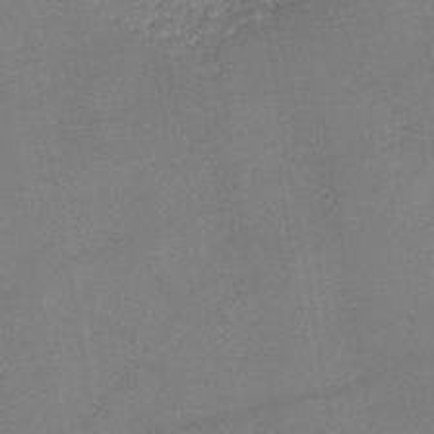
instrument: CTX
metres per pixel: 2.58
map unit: HNb
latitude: -45.3132
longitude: -37.8772
